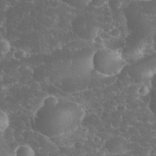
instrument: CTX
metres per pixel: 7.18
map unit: eHh
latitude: 33.0270
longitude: -63.5938
